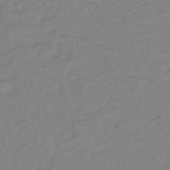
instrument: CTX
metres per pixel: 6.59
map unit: lHb
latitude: -41.4265
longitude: 76.3495
